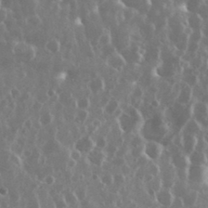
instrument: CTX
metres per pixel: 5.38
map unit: eHh
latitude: 35.0458
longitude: -58.3089
